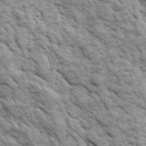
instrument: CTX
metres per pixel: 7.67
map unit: Ave
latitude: 16.6868
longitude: -132.2334
